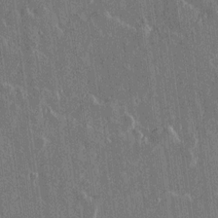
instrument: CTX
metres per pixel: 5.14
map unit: lAvf
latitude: 15.4427
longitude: -128.9891
